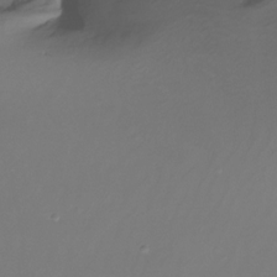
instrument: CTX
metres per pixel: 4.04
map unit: Nhe
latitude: -31.3698
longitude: -117.0647
